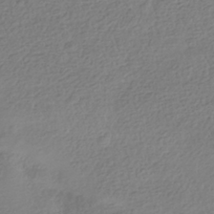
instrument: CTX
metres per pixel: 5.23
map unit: HNhu
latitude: -41.6155
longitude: 98.1606
